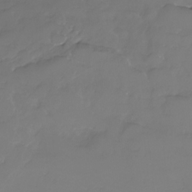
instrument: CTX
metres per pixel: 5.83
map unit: Nhe
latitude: -32.6519
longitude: -93.4426
